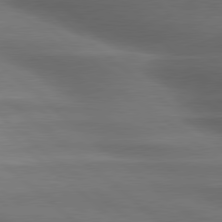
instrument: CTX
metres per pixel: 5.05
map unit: lApd
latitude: 79.3671
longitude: -117.2348
